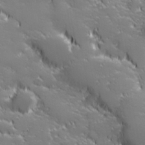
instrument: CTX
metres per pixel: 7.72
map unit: lHvf
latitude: 27.7639
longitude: 141.6155
